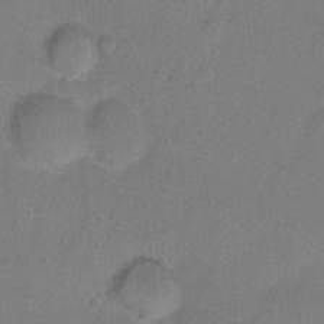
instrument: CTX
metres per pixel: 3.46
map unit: Hto
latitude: -5.8611
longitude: -35.5749
